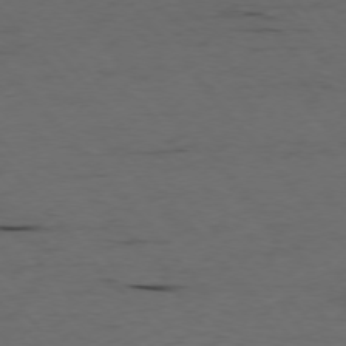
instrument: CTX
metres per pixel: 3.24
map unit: Ap
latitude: -76.1039
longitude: -91.1592
